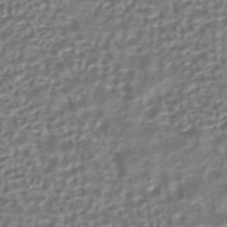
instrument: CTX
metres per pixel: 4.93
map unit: HNhu
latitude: -42.2550
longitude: 102.1228
